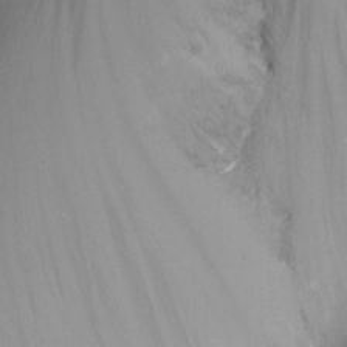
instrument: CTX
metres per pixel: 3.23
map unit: Nhu
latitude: -15.6155
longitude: -54.4979
